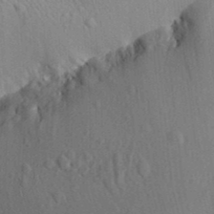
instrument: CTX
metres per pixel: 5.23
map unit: Aa
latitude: 29.6127
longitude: -138.7246
